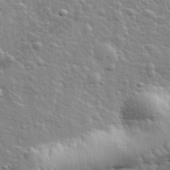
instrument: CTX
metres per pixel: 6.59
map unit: lHvf
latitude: 34.1011
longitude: -81.7450
